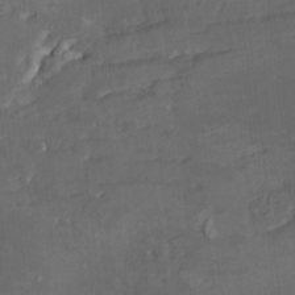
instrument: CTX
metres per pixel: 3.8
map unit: HNhu
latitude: 4.6490
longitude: 13.2565
